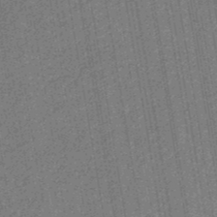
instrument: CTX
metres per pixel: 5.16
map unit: eHb
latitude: -30.5196
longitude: 70.4440
